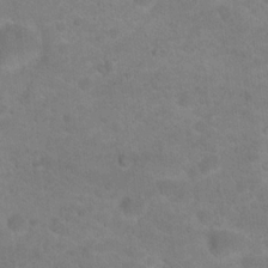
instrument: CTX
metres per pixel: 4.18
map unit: Hto
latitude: 18.8380
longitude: -38.1767
